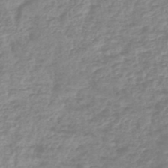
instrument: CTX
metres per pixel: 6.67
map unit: lHb
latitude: -44.5952
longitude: 78.6518
